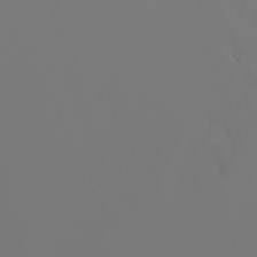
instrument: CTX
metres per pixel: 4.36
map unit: Aa
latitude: -6.8219
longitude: -84.8380
